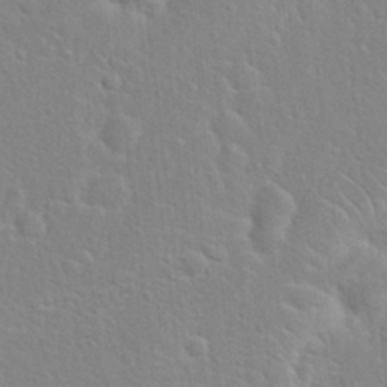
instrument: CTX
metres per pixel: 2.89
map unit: Hto
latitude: 21.5749
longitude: -47.3482
